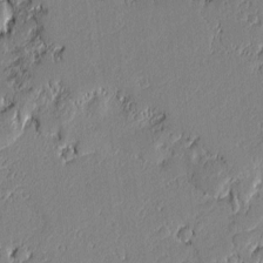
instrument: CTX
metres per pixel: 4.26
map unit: lAvf
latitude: -1.1054
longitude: -107.0647
